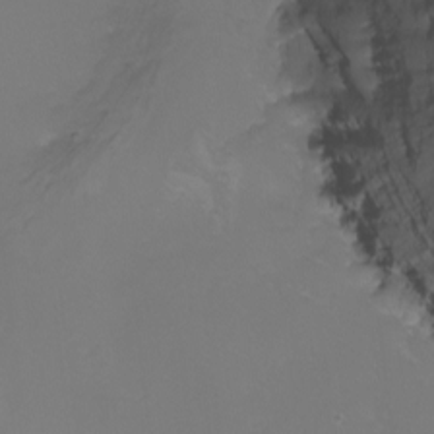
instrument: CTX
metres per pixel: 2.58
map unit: Nhu
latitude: -9.0486
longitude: -81.0269
